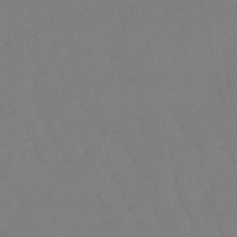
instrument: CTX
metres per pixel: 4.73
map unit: eHb
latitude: -50.2173
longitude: 77.5021
